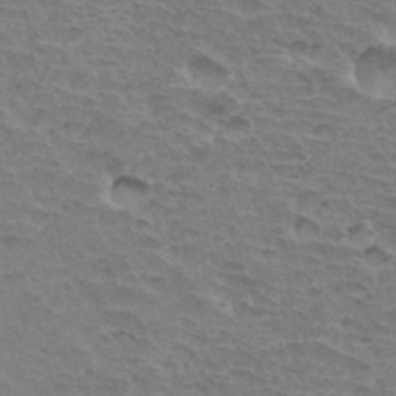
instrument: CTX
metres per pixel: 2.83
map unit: Hto
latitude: 33.7828
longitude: -45.6694
